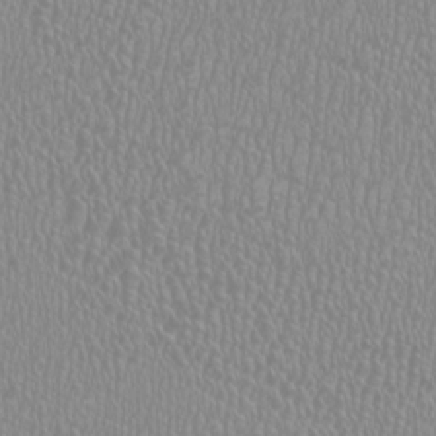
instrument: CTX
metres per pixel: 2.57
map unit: HNhu
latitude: -1.0109
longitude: 0.1606
